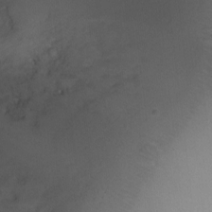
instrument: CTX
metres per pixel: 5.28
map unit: Ht
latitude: -8.6896
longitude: -21.9528
